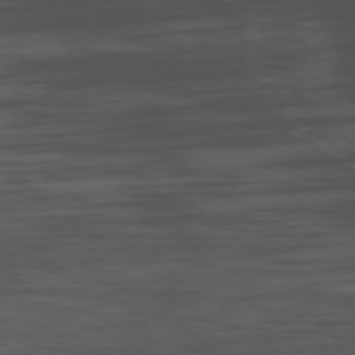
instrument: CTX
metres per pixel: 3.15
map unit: Ap
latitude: -76.6141
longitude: -65.9906
